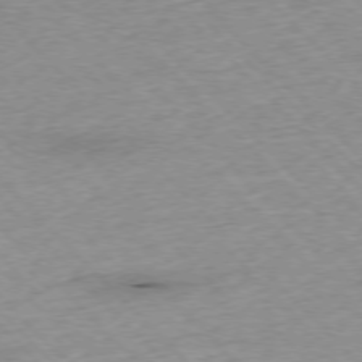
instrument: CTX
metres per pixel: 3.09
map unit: Ap
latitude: -76.7085
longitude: -87.2537
